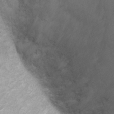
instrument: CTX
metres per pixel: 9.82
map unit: Ht
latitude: 3.0458
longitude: -28.4601
